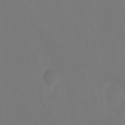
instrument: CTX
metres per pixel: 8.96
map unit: Ht
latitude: 2.1578
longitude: -23.0458
